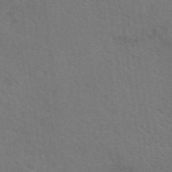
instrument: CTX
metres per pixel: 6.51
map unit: eAb
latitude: 50.5167
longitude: 113.2565
